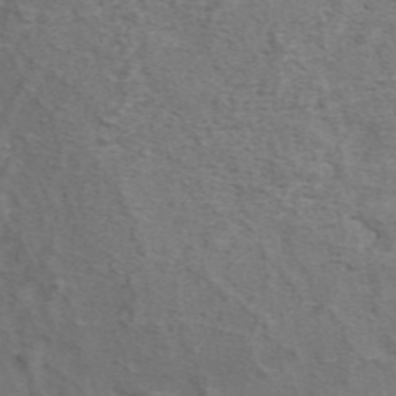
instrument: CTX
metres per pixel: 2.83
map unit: ANa
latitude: 44.3467
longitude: 25.4832
